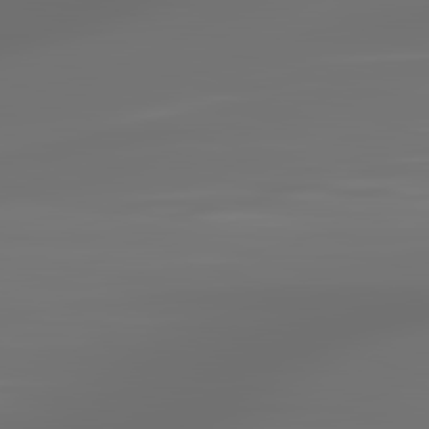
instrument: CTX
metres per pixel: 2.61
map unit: lApd
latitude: 83.4993
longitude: -129.1403
